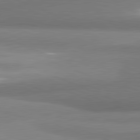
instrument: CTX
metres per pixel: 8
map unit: lApd
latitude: 81.6694
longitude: 165.2376
